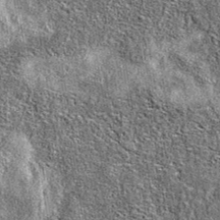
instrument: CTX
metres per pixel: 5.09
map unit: eAb
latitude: 37.0080
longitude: 106.1417
